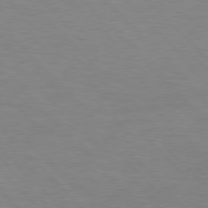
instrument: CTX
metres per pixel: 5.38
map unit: lApd
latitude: 76.9702
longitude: -59.5938
